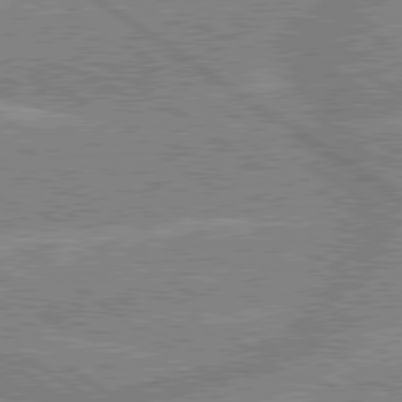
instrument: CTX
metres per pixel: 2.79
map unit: lApd
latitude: 79.4805
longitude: -157.3481
